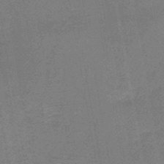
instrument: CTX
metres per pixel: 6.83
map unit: HNb
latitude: -47.8800
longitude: -39.9528
